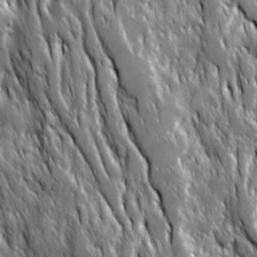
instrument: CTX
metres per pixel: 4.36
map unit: Ave
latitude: 15.1970
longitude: -133.7639
